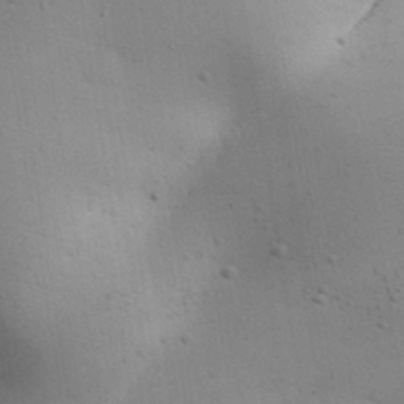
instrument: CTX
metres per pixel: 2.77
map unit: Aa
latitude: 30.8569
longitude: -145.1403
